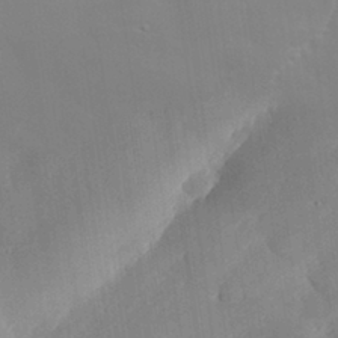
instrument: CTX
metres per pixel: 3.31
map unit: eHh
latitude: 30.1578
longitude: -82.1955
